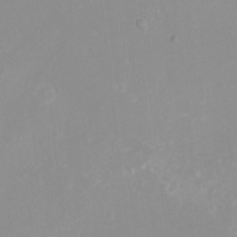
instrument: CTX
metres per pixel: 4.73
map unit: eHh
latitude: -4.1605
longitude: -76.4034
